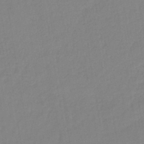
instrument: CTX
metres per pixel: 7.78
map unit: lHb
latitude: -41.6722
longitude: 74.5763
